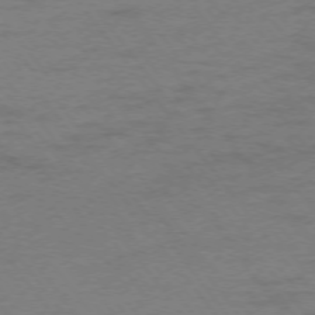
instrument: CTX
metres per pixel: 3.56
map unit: Ap
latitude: -75.6344
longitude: -73.3482
